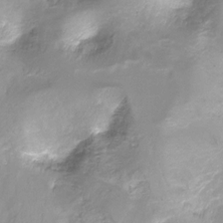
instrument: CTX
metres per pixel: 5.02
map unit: Ht
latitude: -16.9731
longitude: -45.1781
